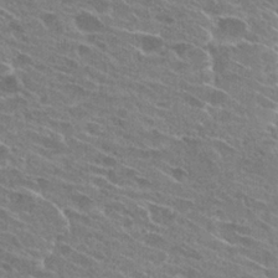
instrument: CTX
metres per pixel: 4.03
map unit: Hto
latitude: 25.2725
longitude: -43.6127
